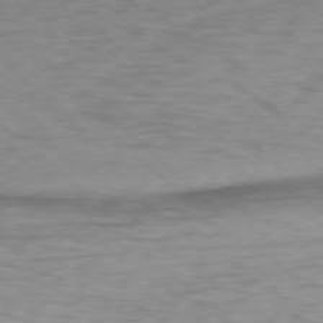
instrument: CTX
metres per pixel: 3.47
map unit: Ap
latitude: -76.5196
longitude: -78.0255
